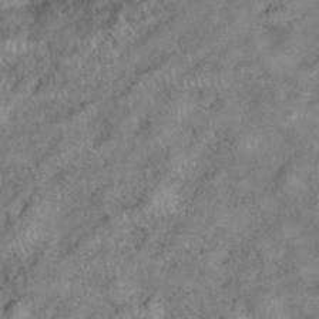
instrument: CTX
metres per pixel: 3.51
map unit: eHh
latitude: 38.3467
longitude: -56.9702
